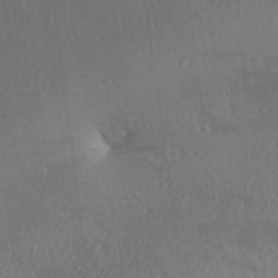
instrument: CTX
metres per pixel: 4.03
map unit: Aa
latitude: 30.7625
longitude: -140.7813
